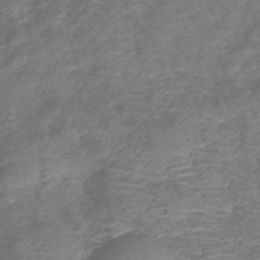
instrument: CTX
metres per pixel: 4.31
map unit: lHb
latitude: -42.2550
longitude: 78.8597
